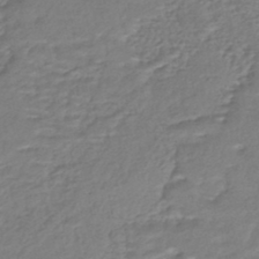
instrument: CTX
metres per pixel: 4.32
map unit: HNhu
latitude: -45.8989
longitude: 95.8422
